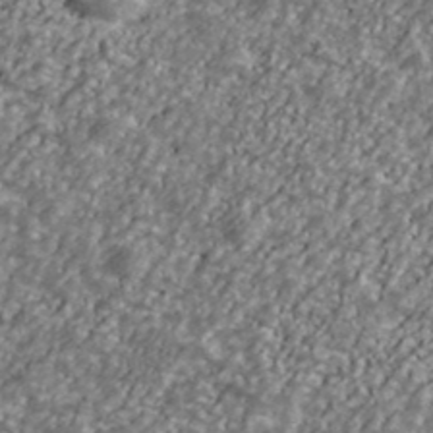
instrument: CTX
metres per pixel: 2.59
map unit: Ave
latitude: 40.6868
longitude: -111.6316
